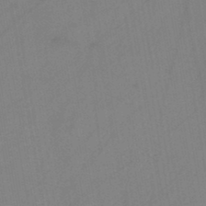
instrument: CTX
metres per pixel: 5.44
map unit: HNb
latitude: -45.8800
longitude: -39.5938
